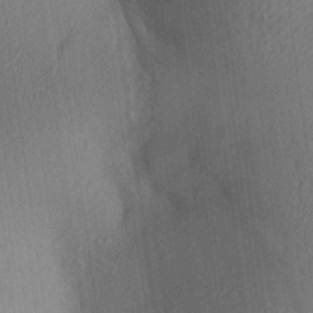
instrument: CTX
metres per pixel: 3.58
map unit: Aa
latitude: 27.4615
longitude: -145.9717
